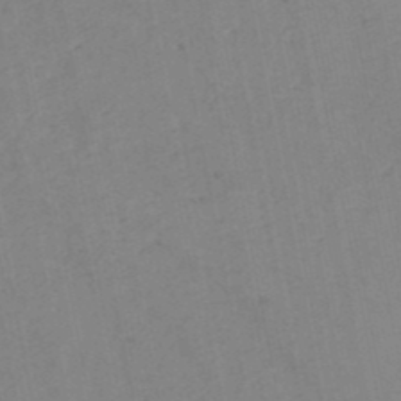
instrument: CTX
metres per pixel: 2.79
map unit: HNb
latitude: -48.2173
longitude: 56.6140
